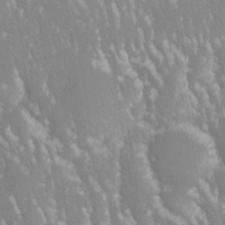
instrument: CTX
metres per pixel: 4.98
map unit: Nhe
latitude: -28.6707
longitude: -110.4223
